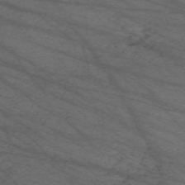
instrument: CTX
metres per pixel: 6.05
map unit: Nve
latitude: -59.6532
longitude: 61.8989
